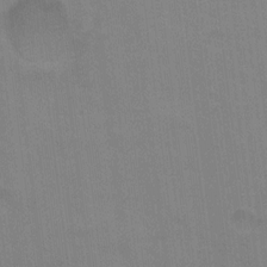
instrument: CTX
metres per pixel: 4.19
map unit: Hto
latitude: -0.4440
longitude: -33.4049
